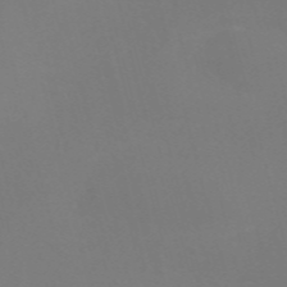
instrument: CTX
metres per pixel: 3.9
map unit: Nve
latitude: -58.2172
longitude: 60.1417
